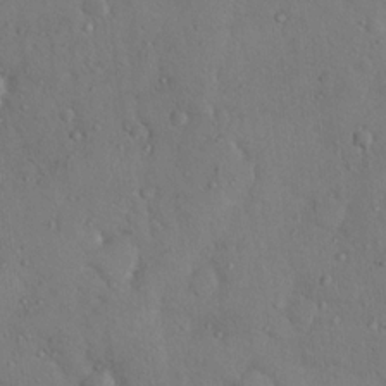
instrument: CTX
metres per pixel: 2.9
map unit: Nhu
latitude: 12.9514
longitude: -27.1403
